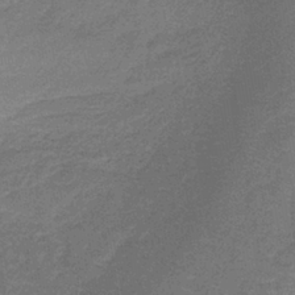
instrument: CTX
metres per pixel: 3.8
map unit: lHb
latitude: -39.3699
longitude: 60.2362
